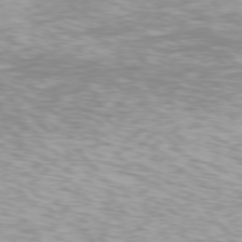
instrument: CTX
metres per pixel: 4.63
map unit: Hpe
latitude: 76.4223
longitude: -133.1970
